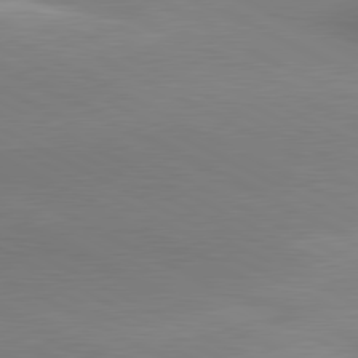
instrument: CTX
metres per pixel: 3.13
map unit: lApd
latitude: 80.8947
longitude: 162.7652
